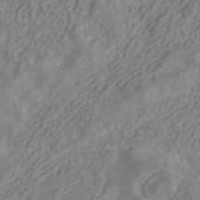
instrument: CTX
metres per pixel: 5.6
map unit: ANa
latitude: 40.0255
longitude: 34.3684
